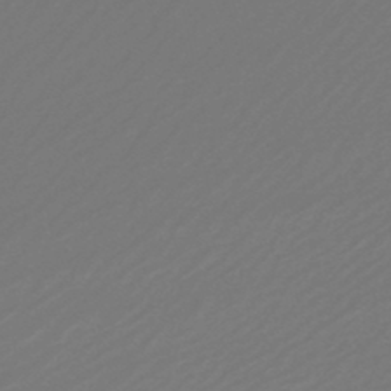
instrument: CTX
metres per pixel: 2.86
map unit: lHb
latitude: -46.6140
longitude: 59.4454
